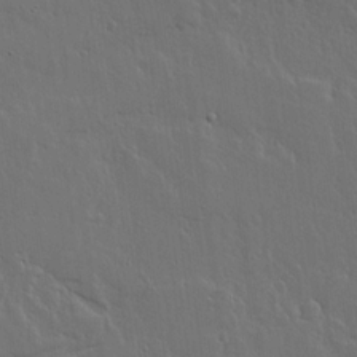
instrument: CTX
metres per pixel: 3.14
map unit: lHvf
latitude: 17.6505
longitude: -116.7624
